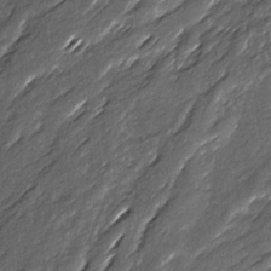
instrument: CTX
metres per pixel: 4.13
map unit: Ave
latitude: 16.1200
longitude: -136.6302
